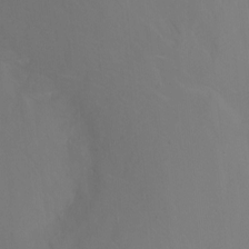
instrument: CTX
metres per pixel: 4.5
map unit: Nhu
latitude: -6.7085
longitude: -47.8584
